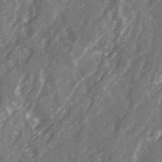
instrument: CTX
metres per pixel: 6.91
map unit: Ave
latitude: 21.6883
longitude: -132.2712
